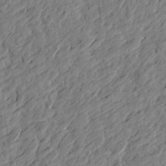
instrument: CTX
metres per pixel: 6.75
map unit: Htu
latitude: -3.5399
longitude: -179.2726
